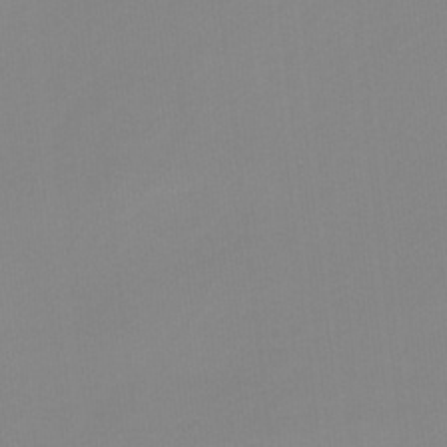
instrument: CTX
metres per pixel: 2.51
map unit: HNb
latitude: -34.3684
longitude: 57.9178
